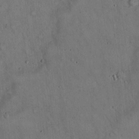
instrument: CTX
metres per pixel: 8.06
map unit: Hto
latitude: 15.1026
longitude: -60.4412
